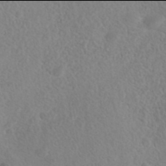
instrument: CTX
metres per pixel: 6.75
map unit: Nhe
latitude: -42.0094
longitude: -110.7813
